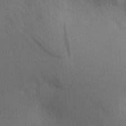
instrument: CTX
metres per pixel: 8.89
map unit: Nve
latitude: -7.5210
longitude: 175.4076
